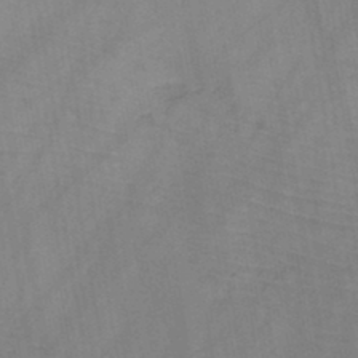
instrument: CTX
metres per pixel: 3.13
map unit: HNb
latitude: -44.8219
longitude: -39.5938
